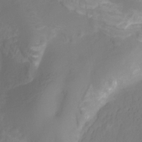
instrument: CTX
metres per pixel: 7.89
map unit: HNhu
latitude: -27.2753
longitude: 73.9745
